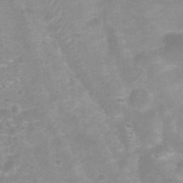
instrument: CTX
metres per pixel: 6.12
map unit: Nhu
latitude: 7.9717
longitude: -21.5560
